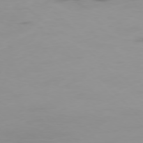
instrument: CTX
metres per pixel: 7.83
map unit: Ap
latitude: -77.4643
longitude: -62.9703
